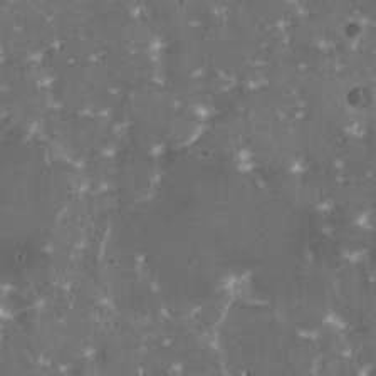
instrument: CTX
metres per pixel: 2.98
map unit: HNhu
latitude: 1.4237
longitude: 6.6140
